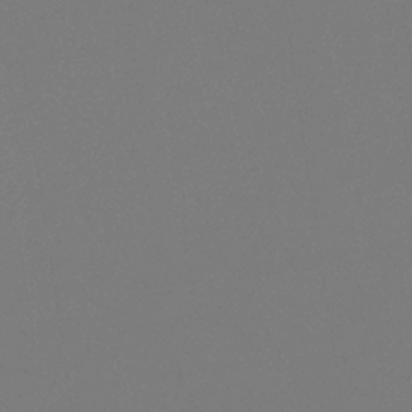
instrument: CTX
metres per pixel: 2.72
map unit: eHb
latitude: -30.6707
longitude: 72.2361
